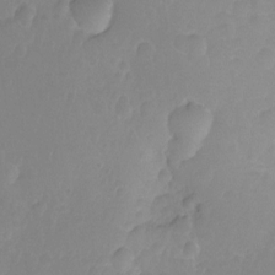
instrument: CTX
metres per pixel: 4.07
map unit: Nhu
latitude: -15.3510
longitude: -25.8205
